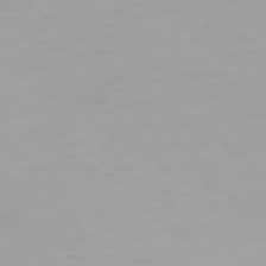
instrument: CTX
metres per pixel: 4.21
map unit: Ap
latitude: -79.9367
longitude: -68.0444
